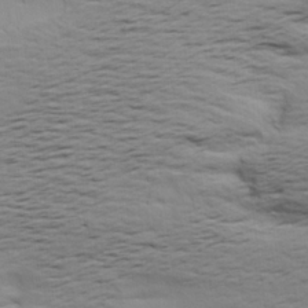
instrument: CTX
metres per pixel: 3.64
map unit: lAa
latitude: 19.3481
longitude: -138.4979
